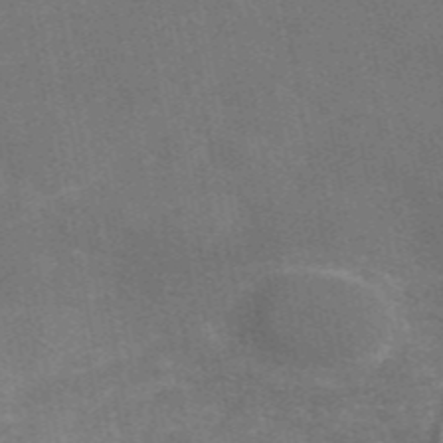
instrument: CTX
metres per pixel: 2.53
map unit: eAb
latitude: 47.3104
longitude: 116.9541
